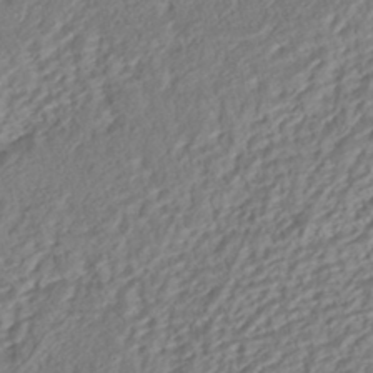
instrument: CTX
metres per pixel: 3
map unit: HNhu
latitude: -41.4832
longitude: 108.2739
